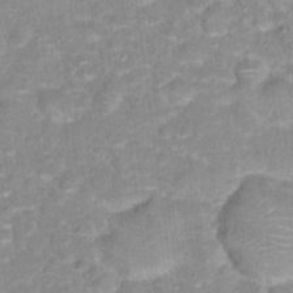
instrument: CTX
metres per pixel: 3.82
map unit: Hto
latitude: 17.1970
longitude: -35.4993
